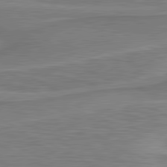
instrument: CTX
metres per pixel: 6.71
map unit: lApd
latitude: 81.0458
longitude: 172.9542
